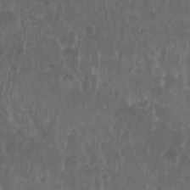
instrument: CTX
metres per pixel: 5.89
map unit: Nhu
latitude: 29.1781
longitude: -56.1388
